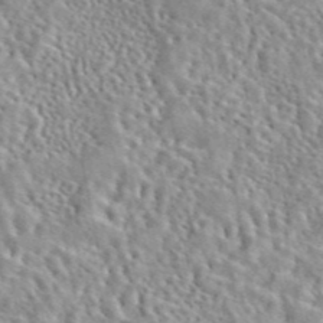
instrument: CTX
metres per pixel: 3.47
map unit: eAb
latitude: 44.0444
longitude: 113.6533
